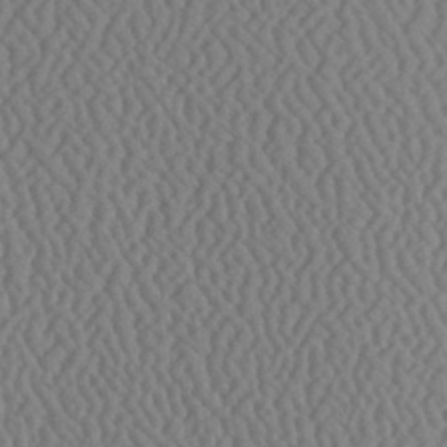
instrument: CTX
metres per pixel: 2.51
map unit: Ave
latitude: 24.1766
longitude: -135.4804
